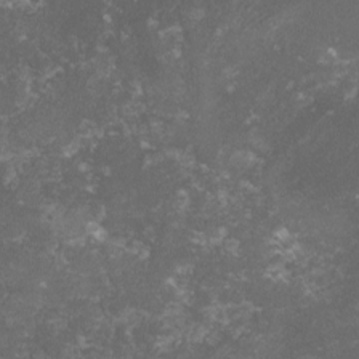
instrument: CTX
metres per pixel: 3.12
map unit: lHvf
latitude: -14.8975
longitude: -99.3481
